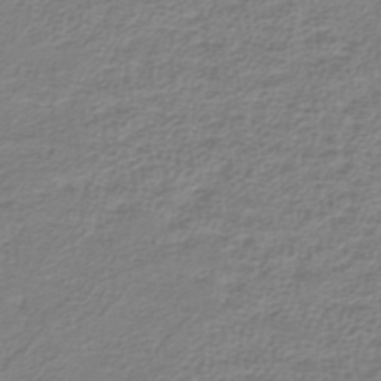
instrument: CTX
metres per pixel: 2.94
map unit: lHb
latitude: -42.1038
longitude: 70.3873
